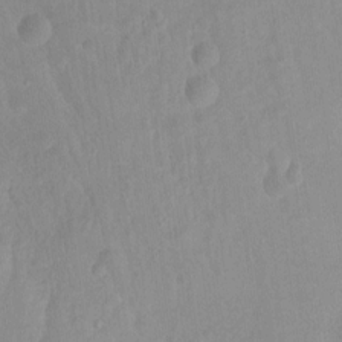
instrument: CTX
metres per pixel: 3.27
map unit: Hto
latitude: -12.2173
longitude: -39.0836
